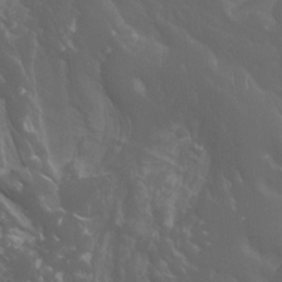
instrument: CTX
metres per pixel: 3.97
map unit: Aa
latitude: -8.8408
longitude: -78.8191
